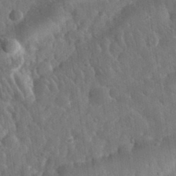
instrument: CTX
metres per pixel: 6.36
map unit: eHh
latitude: 33.2915
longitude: -78.3279
